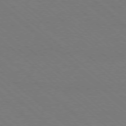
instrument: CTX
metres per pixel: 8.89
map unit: Ap
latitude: -78.3306
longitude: -84.7246
